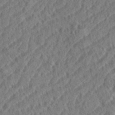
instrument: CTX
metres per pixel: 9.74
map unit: eHh
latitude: 37.3671
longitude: -137.8961
